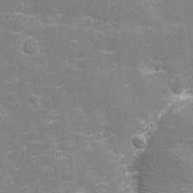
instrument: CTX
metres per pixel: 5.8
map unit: eHh
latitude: -3.1242
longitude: -75.6694
